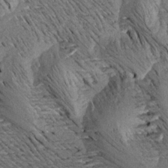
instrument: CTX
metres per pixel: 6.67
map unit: Aa
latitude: 18.6679
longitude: -145.2726
